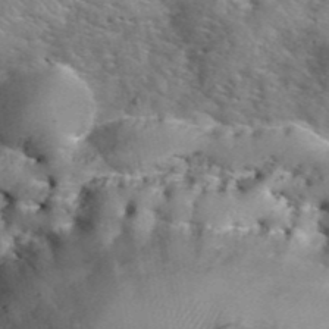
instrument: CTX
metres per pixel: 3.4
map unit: eHh
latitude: 40.5167
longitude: -56.7057
